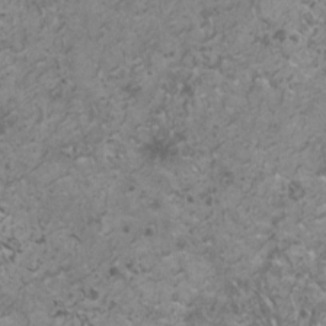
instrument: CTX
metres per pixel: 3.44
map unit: HNhu
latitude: 0.0444
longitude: 2.8597
